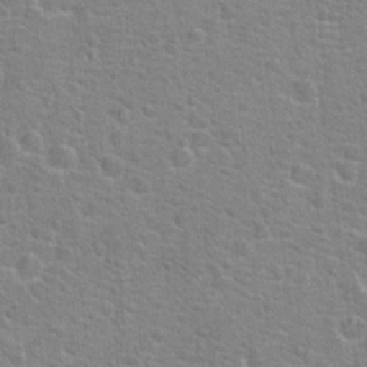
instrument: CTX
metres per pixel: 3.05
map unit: Hto
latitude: 22.7057
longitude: -46.8947
